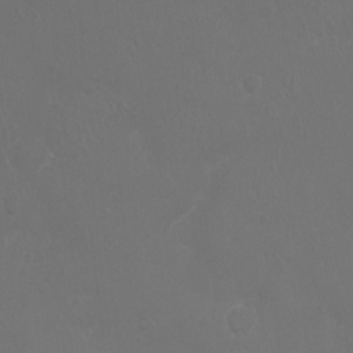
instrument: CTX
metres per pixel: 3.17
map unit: Ht
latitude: -1.8801
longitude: -19.2726
